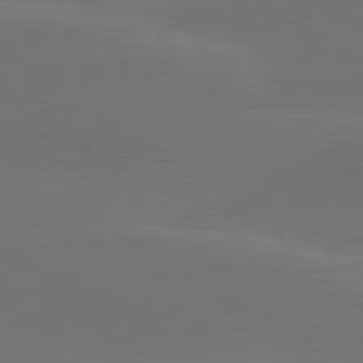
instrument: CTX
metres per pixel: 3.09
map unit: lApd
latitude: 80.3467
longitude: -83.3481
